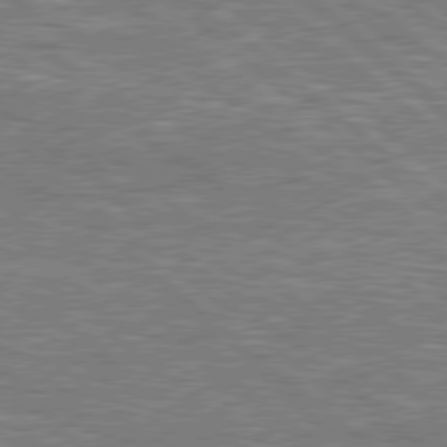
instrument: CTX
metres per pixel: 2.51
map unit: Hpe
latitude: 78.5357
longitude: -157.8394
